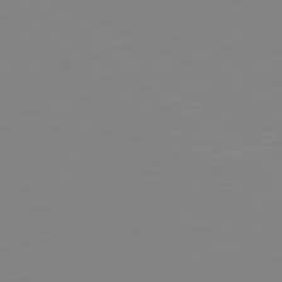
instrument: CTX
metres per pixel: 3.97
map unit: Hpe
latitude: 78.8191
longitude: -141.4048
